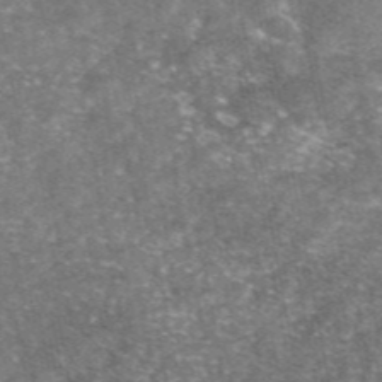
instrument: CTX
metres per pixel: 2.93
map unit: eAb
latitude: 46.8191
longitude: 121.0675
